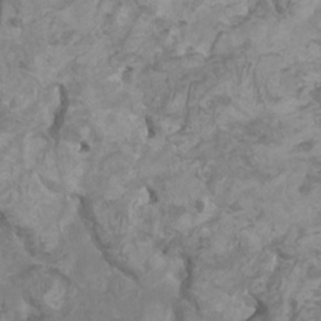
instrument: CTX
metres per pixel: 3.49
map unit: HNhu
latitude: 2.4034
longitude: -2.0822
